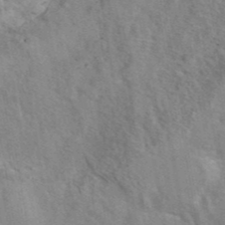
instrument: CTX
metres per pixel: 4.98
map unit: eAb
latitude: 41.4426
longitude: 106.7463
